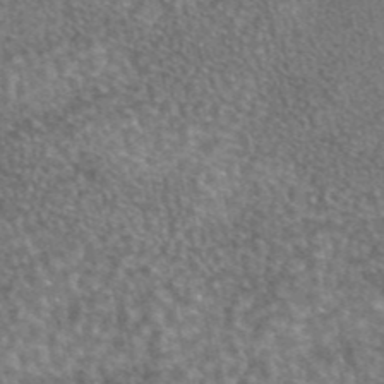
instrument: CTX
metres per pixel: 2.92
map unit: eAb
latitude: 44.9136
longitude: 109.1242
